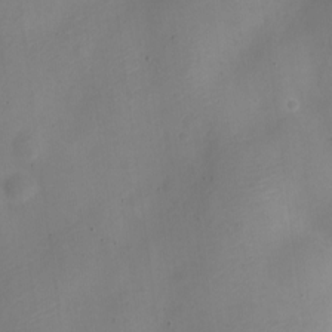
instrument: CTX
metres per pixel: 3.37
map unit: Nve
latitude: -22.7274
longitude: 106.4818
